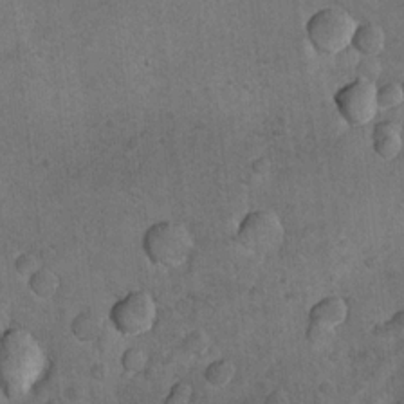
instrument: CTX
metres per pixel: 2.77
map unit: Nhu
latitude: 10.3090
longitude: -24.3467
